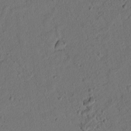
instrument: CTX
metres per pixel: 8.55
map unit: lAvf
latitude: 8.4412
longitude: 166.3306
